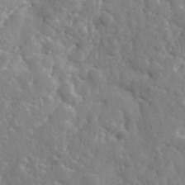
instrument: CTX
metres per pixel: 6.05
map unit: lHvf
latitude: 36.4412
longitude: -87.1214
